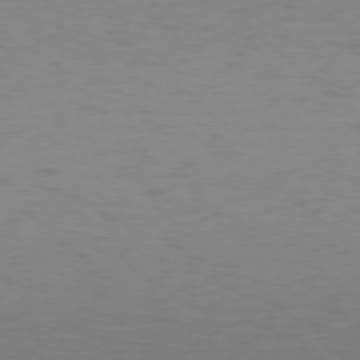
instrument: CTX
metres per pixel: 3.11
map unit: Hpe
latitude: 78.4790
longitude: -137.5938
